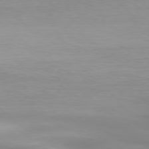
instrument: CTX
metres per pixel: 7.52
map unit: Hpe
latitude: 74.4979
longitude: -130.2334
